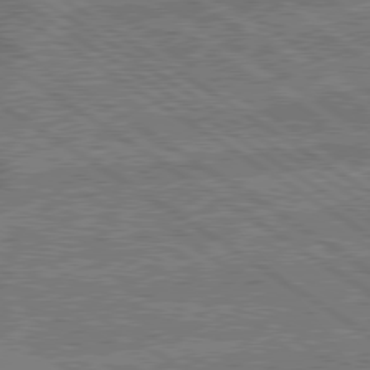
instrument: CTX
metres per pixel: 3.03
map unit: lApd
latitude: 79.2726
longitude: -162.4223
